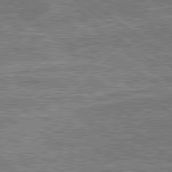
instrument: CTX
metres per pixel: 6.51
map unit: lApd
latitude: 79.7639
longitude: 174.3495
